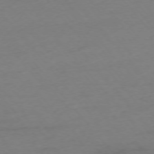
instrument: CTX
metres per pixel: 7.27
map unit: Ap
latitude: -75.6533
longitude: -72.2523
